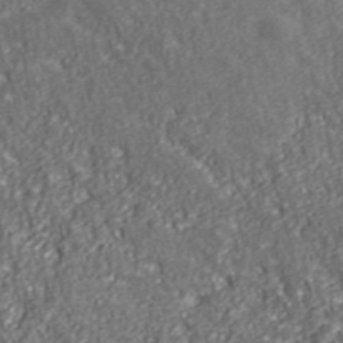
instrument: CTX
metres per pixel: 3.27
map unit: eHh
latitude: 43.3671
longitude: -91.9528
